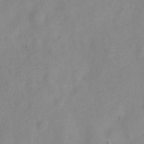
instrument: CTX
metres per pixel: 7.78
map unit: Nve
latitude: -22.5763
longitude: 106.8030
